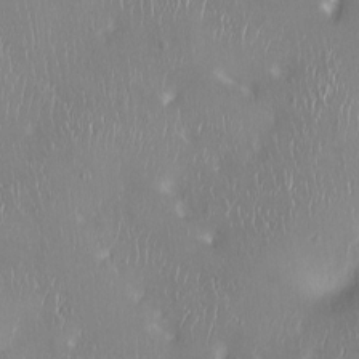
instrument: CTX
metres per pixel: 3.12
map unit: Ht
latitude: -14.7464
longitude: -41.3292
